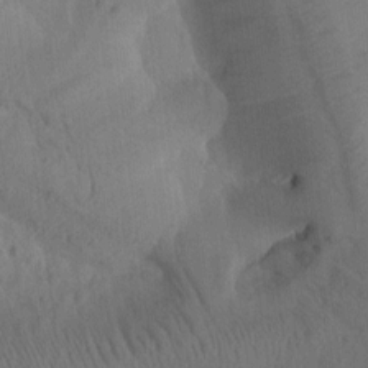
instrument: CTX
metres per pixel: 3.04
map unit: Htu
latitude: -0.2551
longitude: 173.5777
